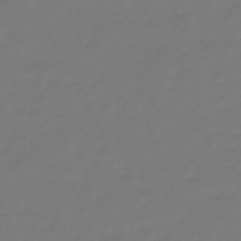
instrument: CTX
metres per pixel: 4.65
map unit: eHb
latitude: -46.6329
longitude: 81.3510
